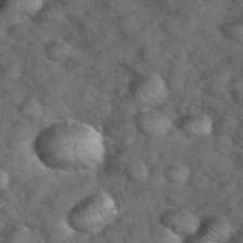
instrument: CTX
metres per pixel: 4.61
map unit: eHh
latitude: 39.4615
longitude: -56.9513
